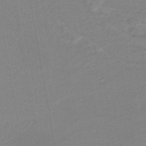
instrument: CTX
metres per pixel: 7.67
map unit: lHb
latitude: -42.0661
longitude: 51.8422
